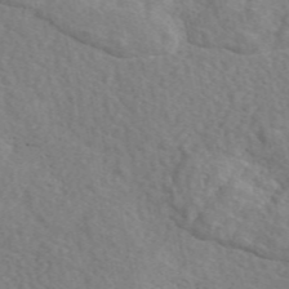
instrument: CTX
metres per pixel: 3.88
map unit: eAb
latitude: 49.2915
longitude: 117.9178
